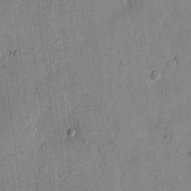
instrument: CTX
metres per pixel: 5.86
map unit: eHh
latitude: 13.2159
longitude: -68.3467
